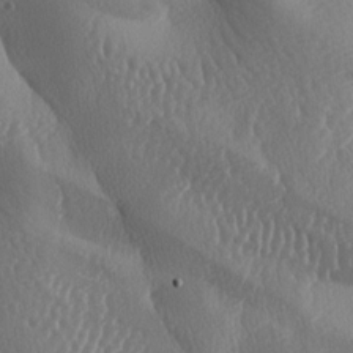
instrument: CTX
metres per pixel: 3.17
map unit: lAa
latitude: -7.9178
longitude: -128.7435
